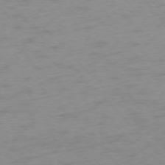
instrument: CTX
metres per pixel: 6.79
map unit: Ap
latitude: -76.2550
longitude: -65.2915
